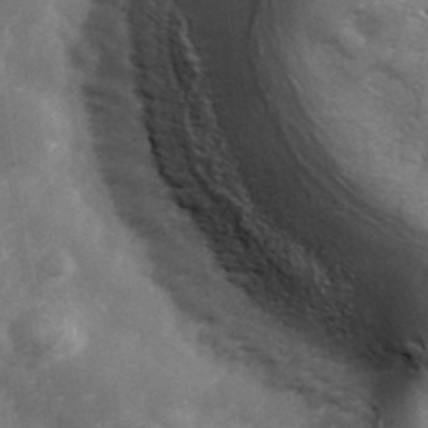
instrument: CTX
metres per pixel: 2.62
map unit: Hve
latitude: 33.1970
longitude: 150.9542
